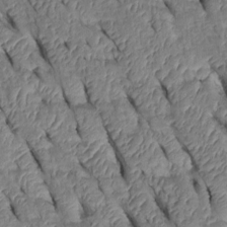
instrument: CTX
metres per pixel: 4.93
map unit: Htu
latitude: 0.8569
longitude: 148.8597
